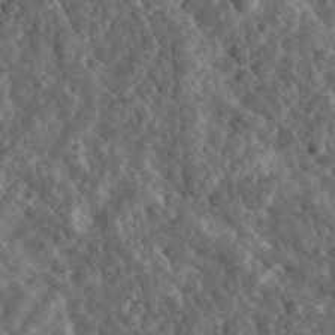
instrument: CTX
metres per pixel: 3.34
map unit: lHvf
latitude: 36.9325
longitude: -87.6505
